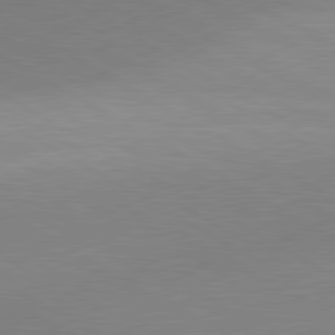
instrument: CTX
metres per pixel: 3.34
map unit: lApd
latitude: 80.2522
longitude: 127.7855
